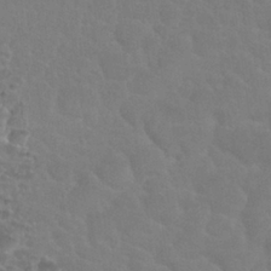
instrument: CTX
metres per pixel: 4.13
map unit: Nhu
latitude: 27.4804
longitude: -52.1767
